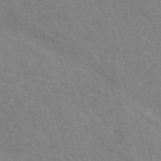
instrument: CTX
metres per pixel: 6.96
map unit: eAb
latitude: 49.6127
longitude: 117.9556
